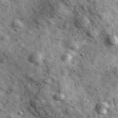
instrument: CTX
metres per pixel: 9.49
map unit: Ave
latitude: 40.3656
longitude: -106.9703
